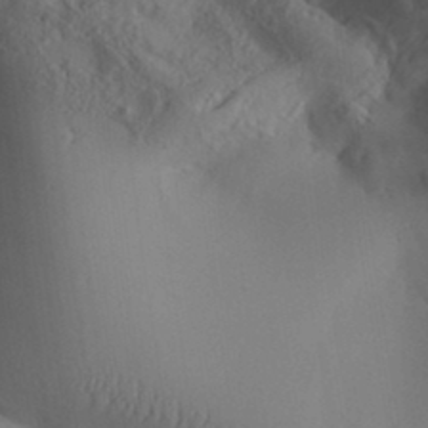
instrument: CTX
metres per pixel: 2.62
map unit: Aa
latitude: 31.5371
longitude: -141.5371
